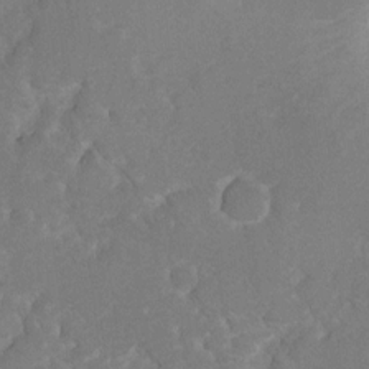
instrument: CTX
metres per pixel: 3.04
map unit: Hto
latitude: 6.3845
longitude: -30.4979
